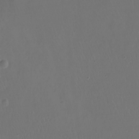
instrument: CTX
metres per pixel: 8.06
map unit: Hto
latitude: -12.3684
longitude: -39.8205
